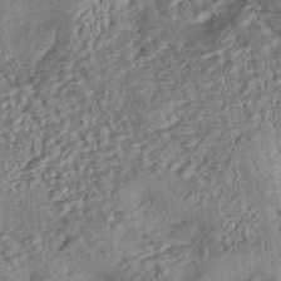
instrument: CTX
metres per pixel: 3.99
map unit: eHh
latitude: -43.1998
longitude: 120.9352
